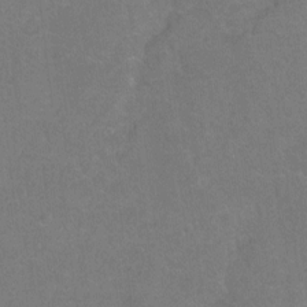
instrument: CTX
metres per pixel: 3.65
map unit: Hto
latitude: -4.4251
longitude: -35.8205
